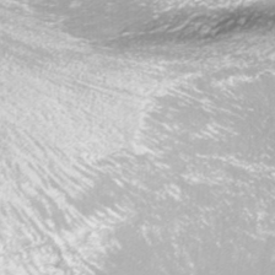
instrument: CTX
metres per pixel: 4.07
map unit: ANa
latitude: -41.6533
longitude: 104.1605
